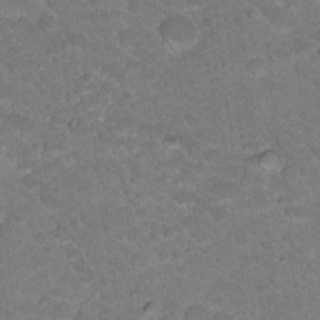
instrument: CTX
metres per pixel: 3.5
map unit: Hto
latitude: 18.8758
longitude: -35.5182
